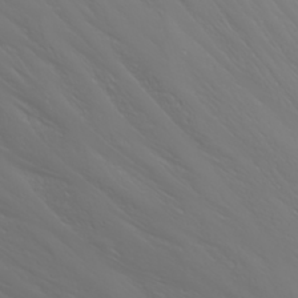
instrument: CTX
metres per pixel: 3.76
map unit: Nhu
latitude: -6.4629
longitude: -88.6113
